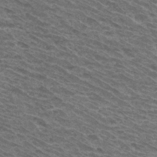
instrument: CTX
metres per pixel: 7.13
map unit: Hto
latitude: 33.5182
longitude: -41.0458
